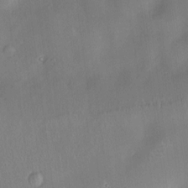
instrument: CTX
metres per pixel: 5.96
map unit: Htu
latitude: -8.8786
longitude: 176.1417
